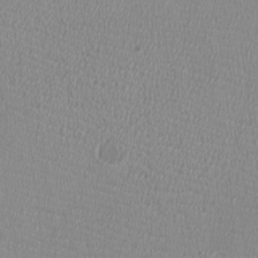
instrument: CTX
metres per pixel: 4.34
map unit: HNhu
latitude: -2.8785
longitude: -2.3089
